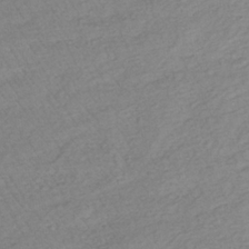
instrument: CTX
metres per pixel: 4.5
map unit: lHb
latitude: -35.4454
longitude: 69.6532
